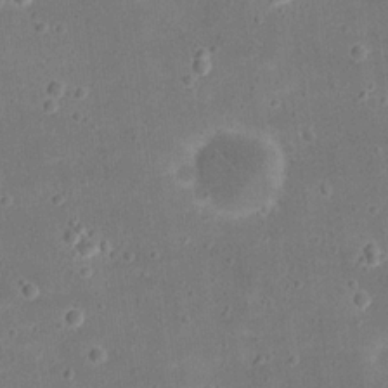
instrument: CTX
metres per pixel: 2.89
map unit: eHh
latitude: 20.8191
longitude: -64.7435
